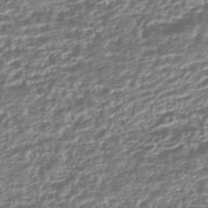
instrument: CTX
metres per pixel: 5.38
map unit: HNhu
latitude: -44.1417
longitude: 103.9745
